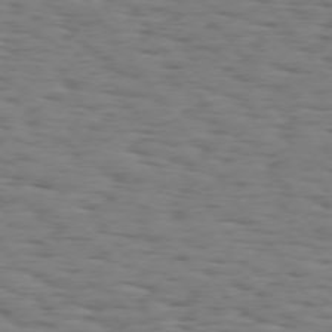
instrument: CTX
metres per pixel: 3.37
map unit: Hpe
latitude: 73.9906
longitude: -133.1970
